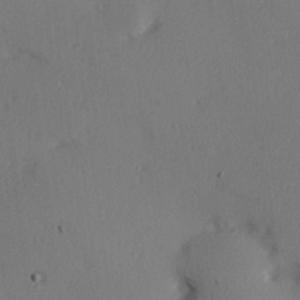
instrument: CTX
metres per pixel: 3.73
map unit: Hve
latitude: 13.9150
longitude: -90.2145
